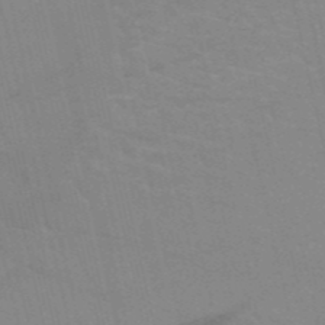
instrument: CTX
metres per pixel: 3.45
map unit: HNb
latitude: -52.8785
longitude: -45.0080
